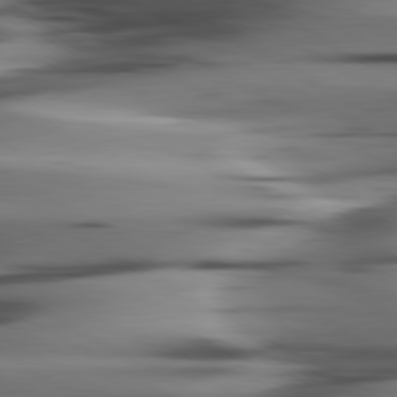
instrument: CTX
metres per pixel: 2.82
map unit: lApd
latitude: 80.4979
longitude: -122.5357
